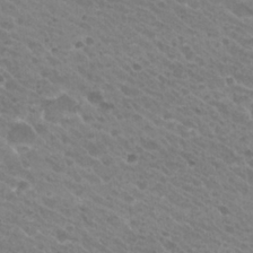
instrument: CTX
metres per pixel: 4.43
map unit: Hto
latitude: 26.8002
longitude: -35.7071
